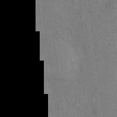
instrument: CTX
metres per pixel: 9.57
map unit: eHh
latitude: 10.6869
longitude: -66.5167
